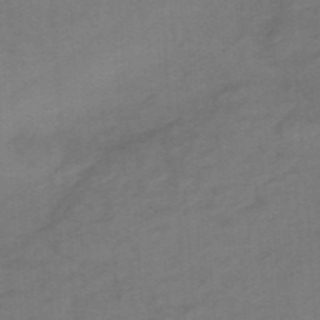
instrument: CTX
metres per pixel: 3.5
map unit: HNhu
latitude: -47.8611
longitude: 89.4265
